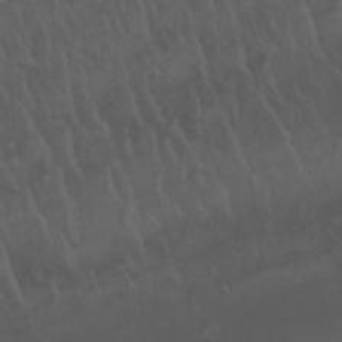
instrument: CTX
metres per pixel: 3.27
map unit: Nhu
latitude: 22.8758
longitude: -63.8017
